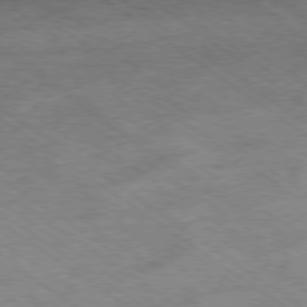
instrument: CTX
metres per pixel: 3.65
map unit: Hpe
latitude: -78.9541
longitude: -22.1389
